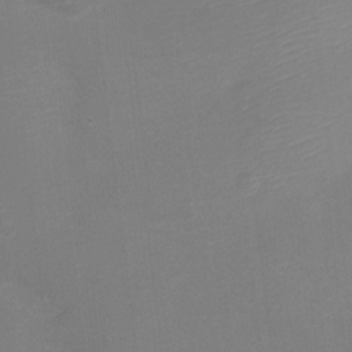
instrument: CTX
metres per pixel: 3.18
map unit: Ht
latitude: -8.0283
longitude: -24.1388
